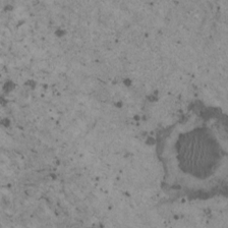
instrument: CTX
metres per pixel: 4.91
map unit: HNhu
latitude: 3.0458
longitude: 4.7274
